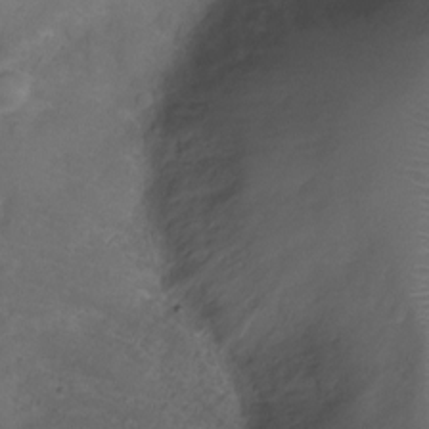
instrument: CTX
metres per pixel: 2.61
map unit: Ht
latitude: -6.1794
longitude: -19.7260
